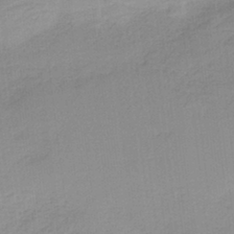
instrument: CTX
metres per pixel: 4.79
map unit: HNb
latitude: -36.2550
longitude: 56.1983
